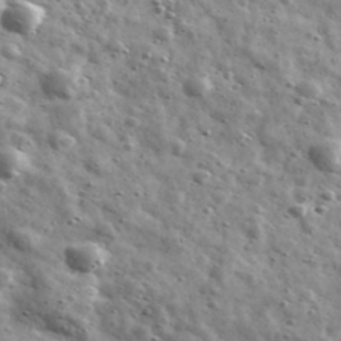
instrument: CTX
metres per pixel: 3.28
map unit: Ave
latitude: 41.5938
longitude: -107.0647
